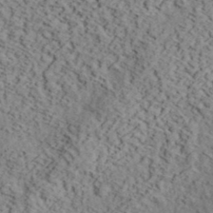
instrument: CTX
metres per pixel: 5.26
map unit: eHh
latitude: 37.6883
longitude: -80.4034
